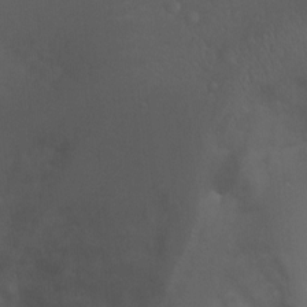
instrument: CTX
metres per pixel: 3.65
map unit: Ht
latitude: -6.6518
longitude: -21.8017
